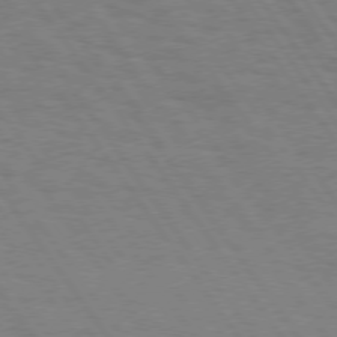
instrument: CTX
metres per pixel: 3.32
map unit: Hpe
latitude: 74.5546
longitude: -137.2348
